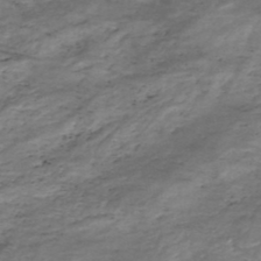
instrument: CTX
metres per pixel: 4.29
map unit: HNhu
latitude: -47.4076
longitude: 28.3684
